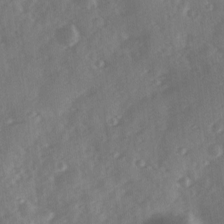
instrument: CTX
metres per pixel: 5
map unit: Ave
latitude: 11.4049
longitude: -102.6490
